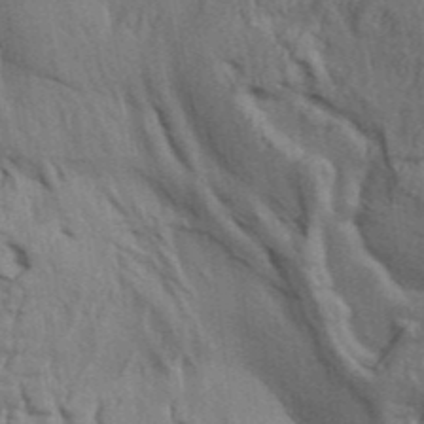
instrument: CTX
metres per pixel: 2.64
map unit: Aa
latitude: 32.6868
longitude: -135.2537
